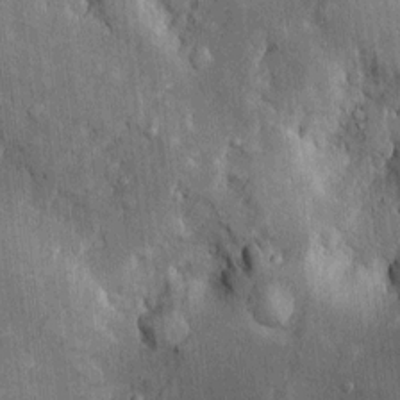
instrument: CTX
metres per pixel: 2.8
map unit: Htu
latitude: -5.5399
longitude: 158.3306
